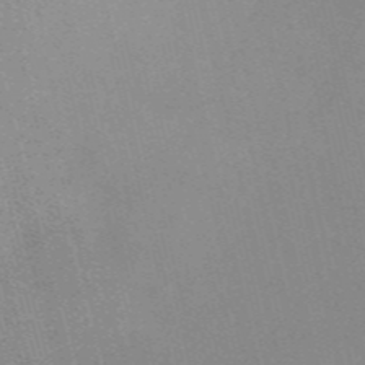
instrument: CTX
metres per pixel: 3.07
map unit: Nve
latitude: -57.6344
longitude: 62.7841
